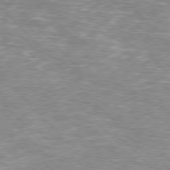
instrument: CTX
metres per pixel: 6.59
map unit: Hpe
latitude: 76.5545
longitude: -151.3292
